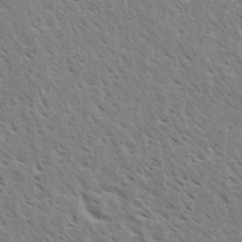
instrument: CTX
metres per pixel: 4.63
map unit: eHh
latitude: 33.9906
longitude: -140.4223
